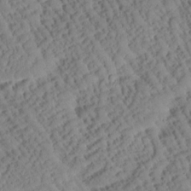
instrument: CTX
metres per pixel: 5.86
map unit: Htu
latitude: 0.9702
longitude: 177.2376
